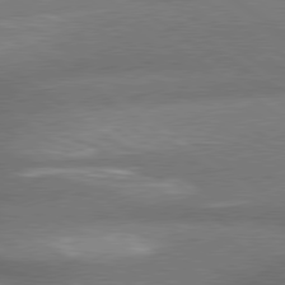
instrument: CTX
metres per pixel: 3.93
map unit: lApd
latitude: 79.5182
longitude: -153.2537
